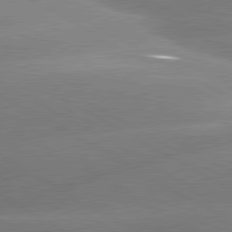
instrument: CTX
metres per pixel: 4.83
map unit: lApd
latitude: 80.4034
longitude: -155.5938
